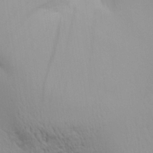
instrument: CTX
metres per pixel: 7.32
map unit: Aa
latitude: 29.4048
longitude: -134.4223
